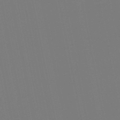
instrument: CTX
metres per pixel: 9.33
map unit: lHb
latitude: -50.0472
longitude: 80.8786
